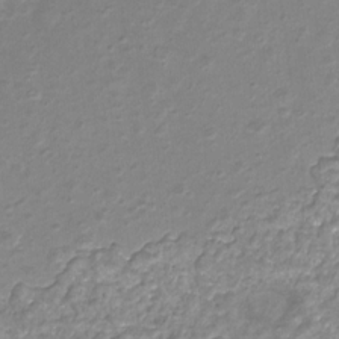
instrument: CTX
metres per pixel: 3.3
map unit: HNhu
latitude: -21.9556
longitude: 85.1809
